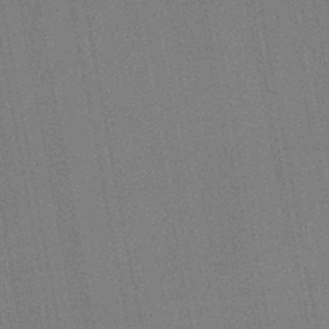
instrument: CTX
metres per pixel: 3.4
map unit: eHb
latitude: -45.0486
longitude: 87.2565
